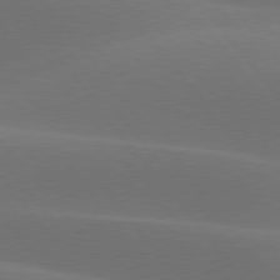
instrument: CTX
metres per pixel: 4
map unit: lApd
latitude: 77.8394
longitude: -52.6680
